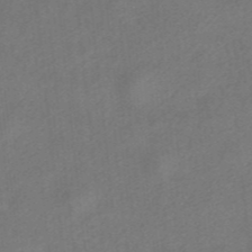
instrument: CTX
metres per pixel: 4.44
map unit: HNhu
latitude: -40.1795
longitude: 103.6344
